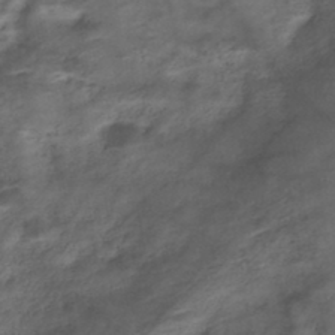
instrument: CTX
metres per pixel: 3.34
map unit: Nhe
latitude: -46.7274
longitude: 153.4454
